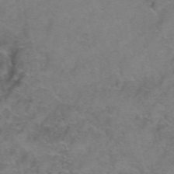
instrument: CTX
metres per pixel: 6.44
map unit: Hto
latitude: 39.3859
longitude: -41.5371
